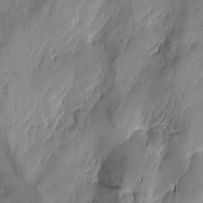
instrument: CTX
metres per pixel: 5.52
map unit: Htu
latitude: -1.9367
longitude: -176.6679
